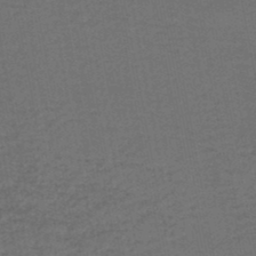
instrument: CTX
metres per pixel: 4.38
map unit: lHb
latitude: -46.4062
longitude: 63.5210
